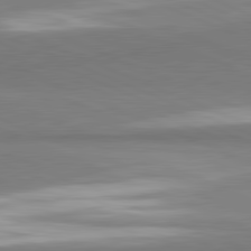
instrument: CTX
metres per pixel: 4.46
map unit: lApd
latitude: 81.8205
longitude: 160.6330
